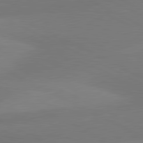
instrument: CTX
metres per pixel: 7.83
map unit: lApd
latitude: 80.9703
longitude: 126.7274
